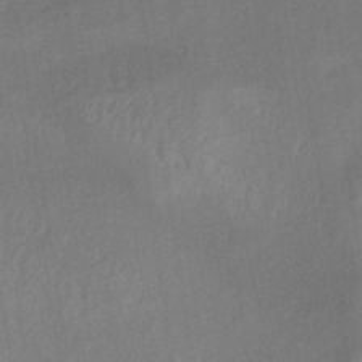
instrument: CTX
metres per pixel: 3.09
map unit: lHb
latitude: -37.6910
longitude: 72.3117
